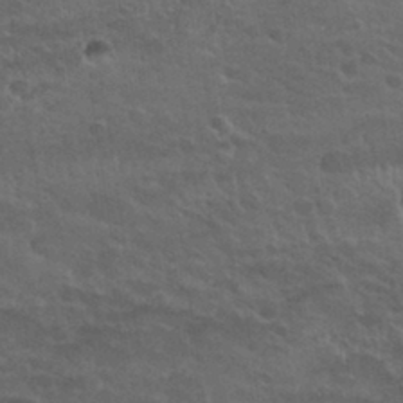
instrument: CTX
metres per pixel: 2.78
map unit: Nhu
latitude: 30.7436
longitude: -51.8961
